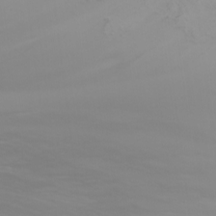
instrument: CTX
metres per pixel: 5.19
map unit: Nhu
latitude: -8.0283
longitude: -83.8016
